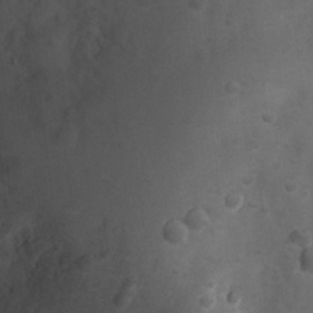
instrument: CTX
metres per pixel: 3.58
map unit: Nhu
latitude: 9.3671
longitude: -22.6490
